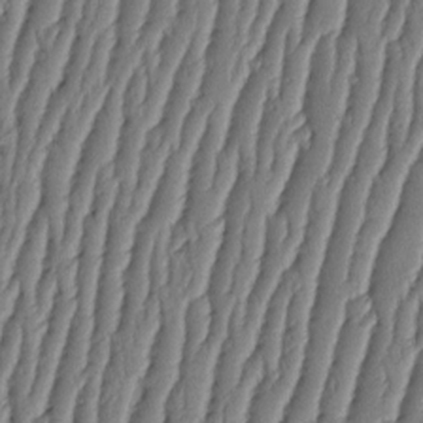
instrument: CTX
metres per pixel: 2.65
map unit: HNhu
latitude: -2.5762
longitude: 13.8422
